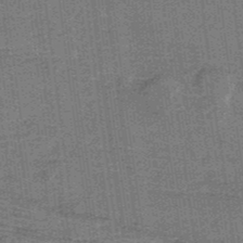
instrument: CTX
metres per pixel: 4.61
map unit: lHb
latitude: -37.7855
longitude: 57.5399
